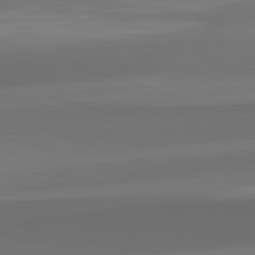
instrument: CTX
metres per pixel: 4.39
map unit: lApd
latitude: 82.1955
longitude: -163.5938
